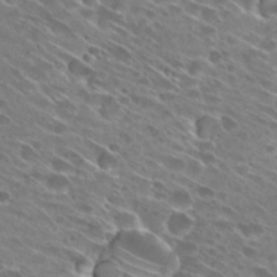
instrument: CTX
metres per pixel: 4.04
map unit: Hto
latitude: 28.8758
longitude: -43.8583
